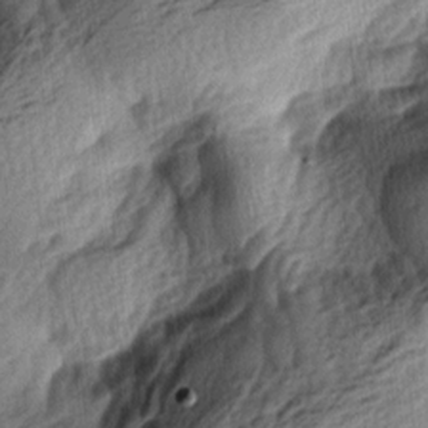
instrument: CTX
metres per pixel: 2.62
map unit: lAa
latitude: -4.8219
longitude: -124.1578
